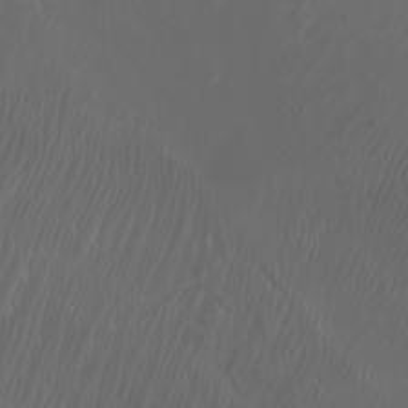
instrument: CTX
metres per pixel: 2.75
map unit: Htu
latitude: -5.3698
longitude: -73.6505
